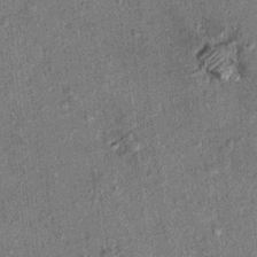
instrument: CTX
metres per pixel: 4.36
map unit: Hto
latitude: 10.8758
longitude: -37.4615
